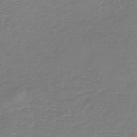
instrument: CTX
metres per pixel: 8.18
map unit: HNb
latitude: -46.3117
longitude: 53.0864
